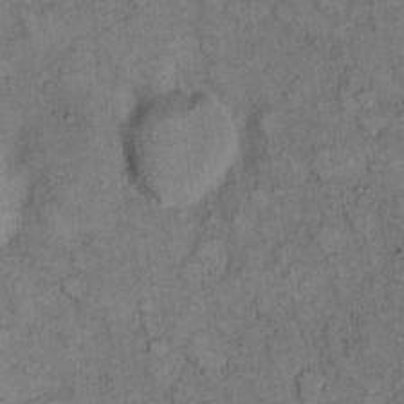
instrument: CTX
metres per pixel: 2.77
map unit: eHh
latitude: 9.2537
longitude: -63.6127
